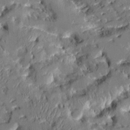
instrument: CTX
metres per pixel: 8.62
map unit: Aa
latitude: 10.1389
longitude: -125.9906
